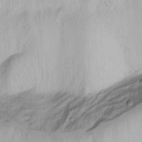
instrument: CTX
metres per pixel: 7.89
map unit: Nhu
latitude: -1.6155
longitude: -74.1956
